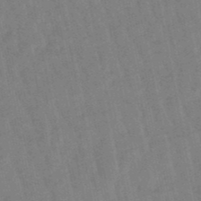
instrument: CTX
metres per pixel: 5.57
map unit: lHb
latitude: -48.8975
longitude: 78.1794
